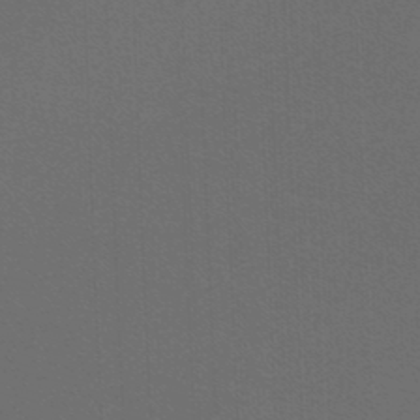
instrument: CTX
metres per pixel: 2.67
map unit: lHb
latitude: -47.5399
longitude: 63.8611
